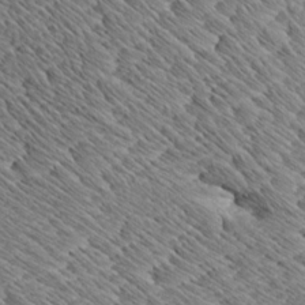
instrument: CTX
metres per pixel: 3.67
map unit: Aa
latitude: 8.5546
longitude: -134.4223
